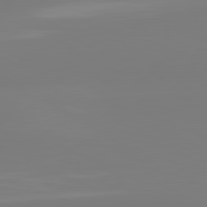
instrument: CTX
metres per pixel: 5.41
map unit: lApd
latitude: 81.6127
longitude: -159.7072
